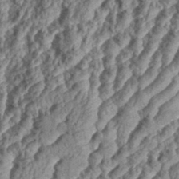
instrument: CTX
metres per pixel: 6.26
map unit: eHh
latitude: 35.3103
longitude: -137.6505
